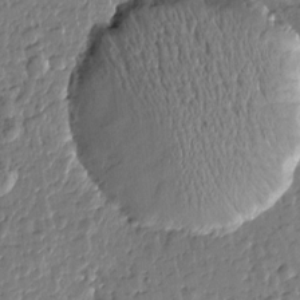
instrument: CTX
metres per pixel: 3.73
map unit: Htu
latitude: -0.2551
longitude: -178.4223
